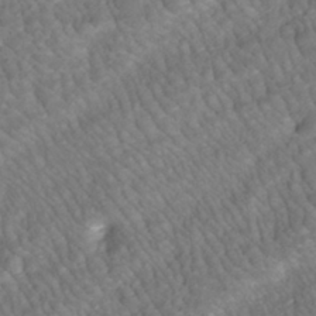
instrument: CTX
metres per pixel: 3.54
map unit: ANa
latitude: -42.0472
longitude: 108.7652
